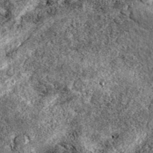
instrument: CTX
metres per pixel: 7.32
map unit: eAb
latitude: 39.0458
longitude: 111.6911
